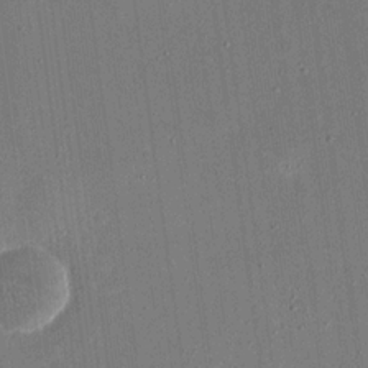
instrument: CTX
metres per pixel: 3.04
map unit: eHh
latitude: 18.2711
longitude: -70.0822
